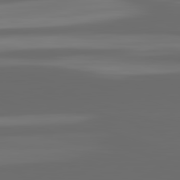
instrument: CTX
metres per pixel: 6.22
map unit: lApd
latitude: 82.7813
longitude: -135.9150
